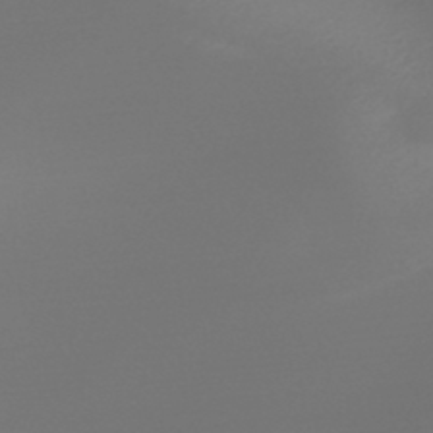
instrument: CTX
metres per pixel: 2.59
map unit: HNb
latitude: -45.2565
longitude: -44.3089
